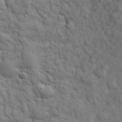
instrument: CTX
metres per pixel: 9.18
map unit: eHh
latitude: 31.7639
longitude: -67.4048
